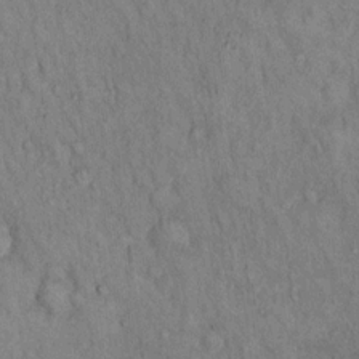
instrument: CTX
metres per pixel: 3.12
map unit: Hto
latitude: 14.7813
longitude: -61.0080
